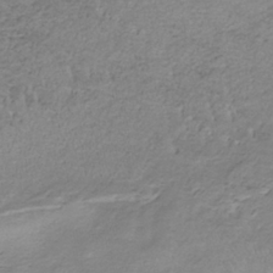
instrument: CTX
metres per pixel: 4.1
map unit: HNb
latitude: -34.7463
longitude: 58.1605
